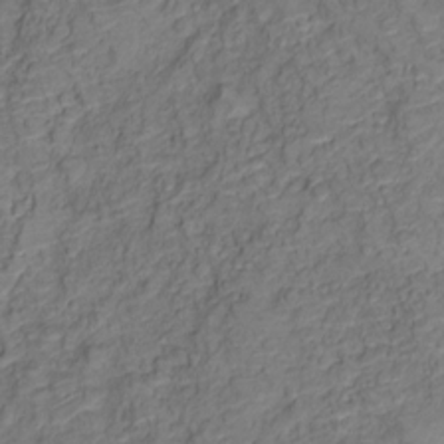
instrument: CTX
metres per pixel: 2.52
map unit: Nve
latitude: -19.9556
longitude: 105.6155
